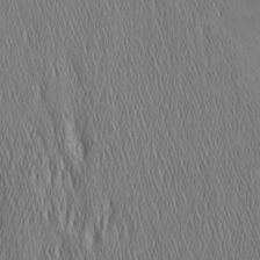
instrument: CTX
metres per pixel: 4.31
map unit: Nhu
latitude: -5.5966
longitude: -151.5938
